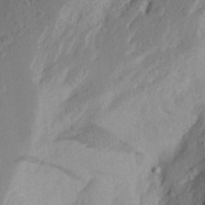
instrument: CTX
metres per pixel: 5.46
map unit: Aa
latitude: 25.0458
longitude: -147.2348
